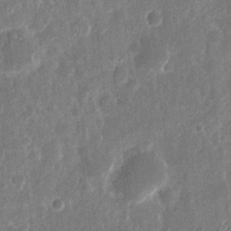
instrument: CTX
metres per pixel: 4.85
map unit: eHh
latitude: 11.2537
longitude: -72.8191
